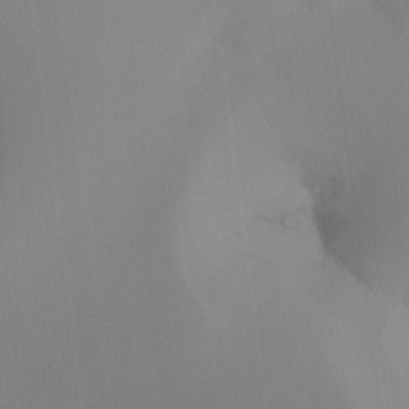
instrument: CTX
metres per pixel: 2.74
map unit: Ht
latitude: -16.4440
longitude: -49.4804
